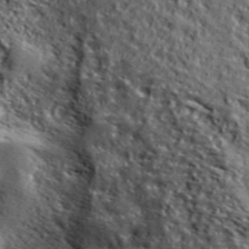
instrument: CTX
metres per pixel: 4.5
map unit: lHvf
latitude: 39.5182
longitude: -86.8758
